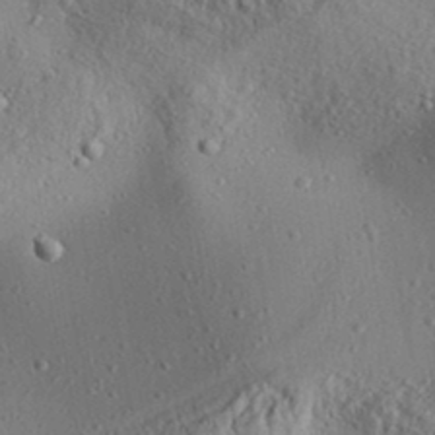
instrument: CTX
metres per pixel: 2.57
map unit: Aa
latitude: 32.1011
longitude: -134.5168
